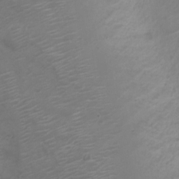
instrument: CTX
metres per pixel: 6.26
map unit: Nve
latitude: -20.2172
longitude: 106.1228
